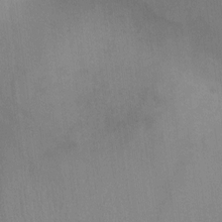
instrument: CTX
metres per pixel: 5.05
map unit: Ht
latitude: -4.6329
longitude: -17.3482
